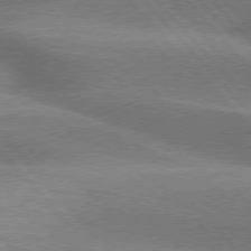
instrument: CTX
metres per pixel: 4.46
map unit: lApd
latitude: 76.3278
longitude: -62.5735
